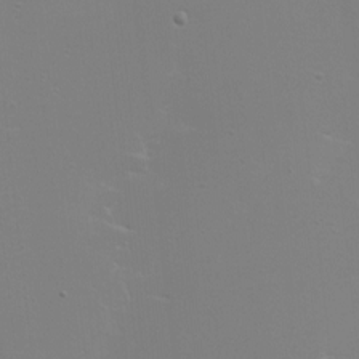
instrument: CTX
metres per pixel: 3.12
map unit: eHh
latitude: -6.0850
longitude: -83.5182
